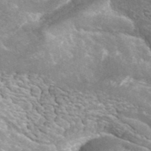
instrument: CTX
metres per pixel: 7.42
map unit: ANa
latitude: 42.3656
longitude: 25.2754
